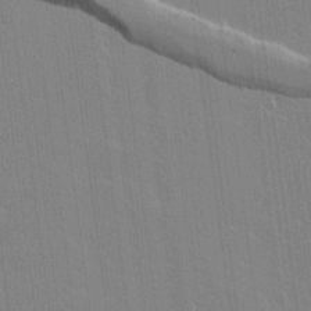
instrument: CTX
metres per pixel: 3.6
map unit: lAvf
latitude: 16.8758
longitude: -127.5182
